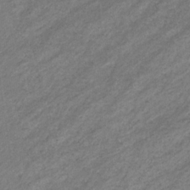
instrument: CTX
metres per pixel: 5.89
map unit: eHb
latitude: -32.7464
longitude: 70.6330
